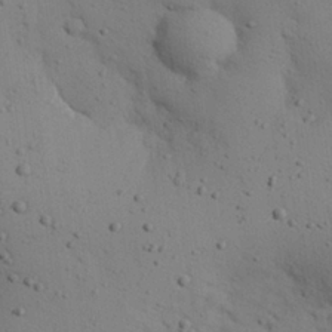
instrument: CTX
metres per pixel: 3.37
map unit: eHh
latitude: 25.6127
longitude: -75.4615
